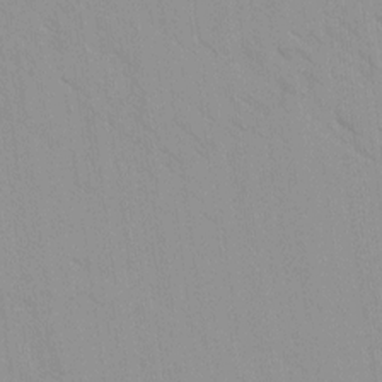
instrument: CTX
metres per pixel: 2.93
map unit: Ave
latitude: -1.8423
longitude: -112.3845
